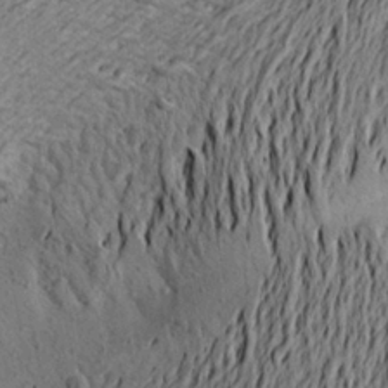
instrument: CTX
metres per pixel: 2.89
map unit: Aa
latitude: 21.1592
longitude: -149.6127
